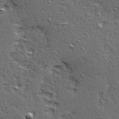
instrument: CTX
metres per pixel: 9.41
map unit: Ave
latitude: 15.5560
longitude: -104.5357
